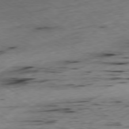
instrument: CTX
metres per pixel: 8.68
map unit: Ap
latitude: -78.3306
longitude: -70.8002
